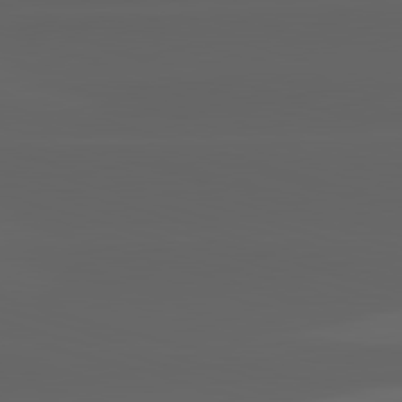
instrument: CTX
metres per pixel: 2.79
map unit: lApd
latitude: 82.8569
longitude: -134.5168
